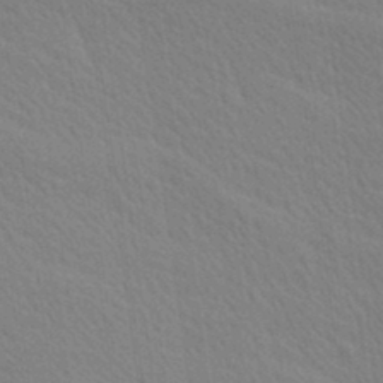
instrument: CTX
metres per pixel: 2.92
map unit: Ave
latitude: 20.4412
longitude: -139.2159
